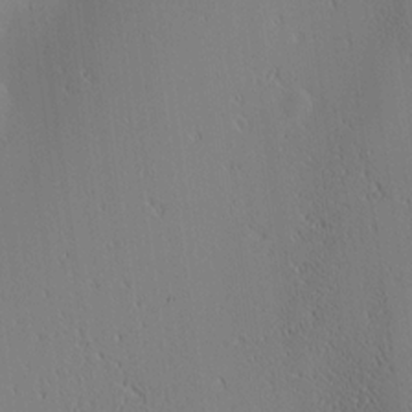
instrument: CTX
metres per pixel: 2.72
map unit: lAa
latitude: 12.2334
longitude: -107.5938
